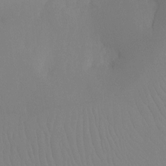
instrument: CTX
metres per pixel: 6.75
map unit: Ht
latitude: -8.0850
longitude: -31.9906
